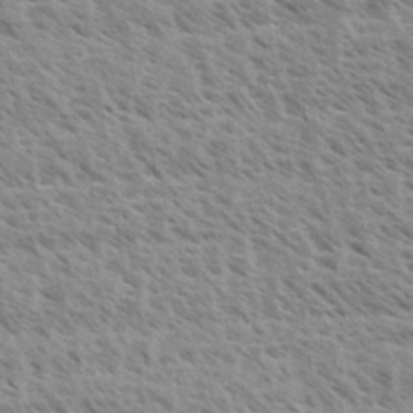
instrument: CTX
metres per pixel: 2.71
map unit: eHh
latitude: 33.6694
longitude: -140.6679
